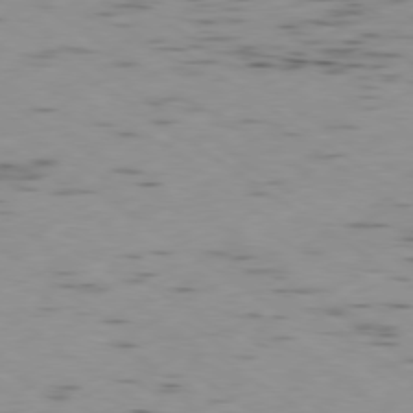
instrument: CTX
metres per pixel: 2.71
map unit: Ap
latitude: -79.2754
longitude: -72.4034
